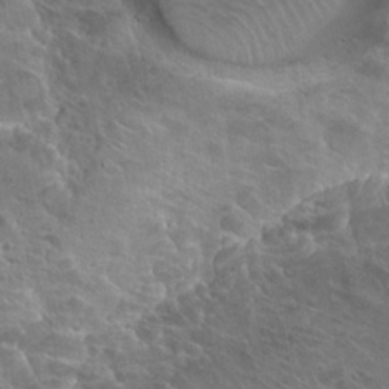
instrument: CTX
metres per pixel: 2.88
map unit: Hto
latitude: 23.5938
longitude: -40.1199
